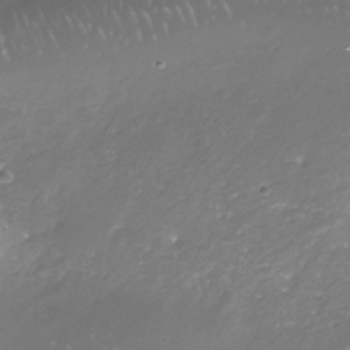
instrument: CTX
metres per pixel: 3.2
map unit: Nhe
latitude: -35.3699
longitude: -92.3278
